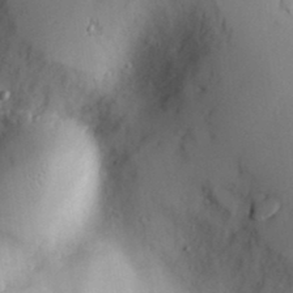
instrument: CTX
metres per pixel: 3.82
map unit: Nve
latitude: -8.2172
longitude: 174.7652
